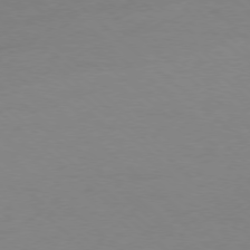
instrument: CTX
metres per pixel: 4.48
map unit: Ap
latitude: -78.3684
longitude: -70.3845
